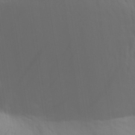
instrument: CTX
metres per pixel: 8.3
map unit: Aa
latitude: 29.5371
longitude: -135.1025
